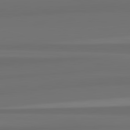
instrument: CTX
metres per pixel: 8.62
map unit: lApd
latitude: 82.8380
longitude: 165.2754
